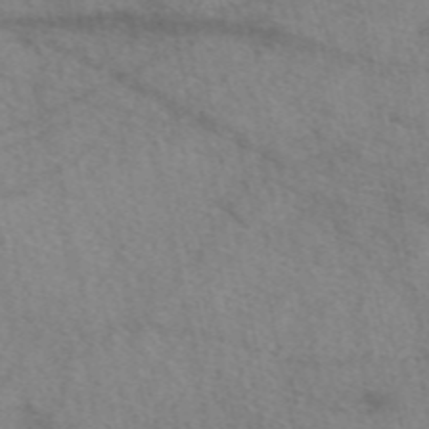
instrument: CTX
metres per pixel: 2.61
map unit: eAb
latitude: 48.9325
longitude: 111.2942
